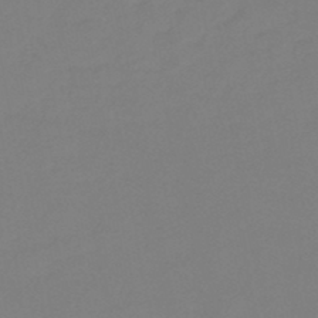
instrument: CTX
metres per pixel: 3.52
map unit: eHb
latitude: -45.6722
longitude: 85.8989
